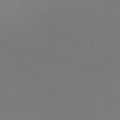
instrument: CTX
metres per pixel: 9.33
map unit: HNb
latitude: -50.6329
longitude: -43.5371
